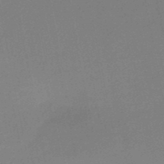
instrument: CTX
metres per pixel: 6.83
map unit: HNb
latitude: -50.0472
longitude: -42.6868
